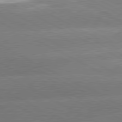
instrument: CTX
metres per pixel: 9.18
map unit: lApd
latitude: 80.4601
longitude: -151.5182
